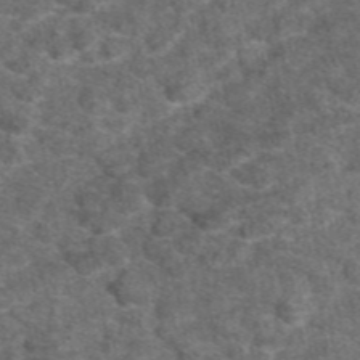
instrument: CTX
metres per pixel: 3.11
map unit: eAb
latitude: 47.5183
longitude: 108.1984
